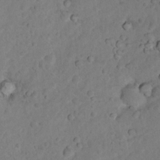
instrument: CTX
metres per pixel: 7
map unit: Nhu
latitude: 8.9892
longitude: -22.7246
